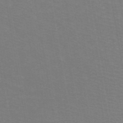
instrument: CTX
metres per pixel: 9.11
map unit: ANa
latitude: 43.4615
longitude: 28.0850
